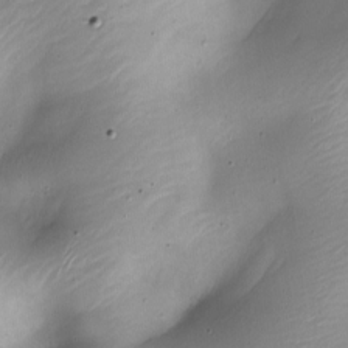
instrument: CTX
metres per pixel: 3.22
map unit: Nhe
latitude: -19.6533
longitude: 144.4629
